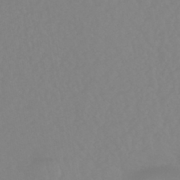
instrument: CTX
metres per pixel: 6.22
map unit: eHb
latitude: -44.1417
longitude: 81.3510
